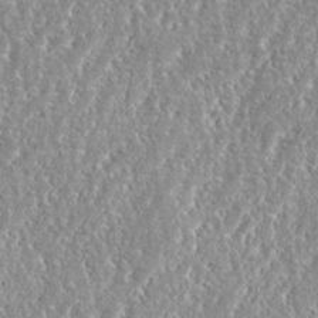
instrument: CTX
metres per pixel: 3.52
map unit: eHh
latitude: 34.9135
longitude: -134.7624
